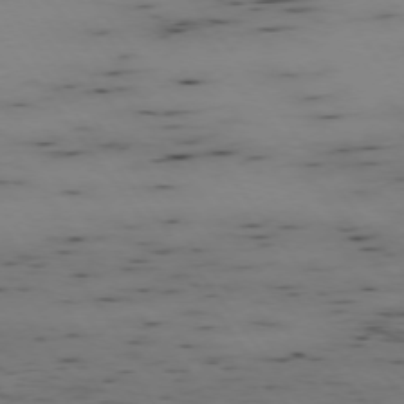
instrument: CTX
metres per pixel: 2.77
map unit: Hpe
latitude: -74.6708
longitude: 3.0486
